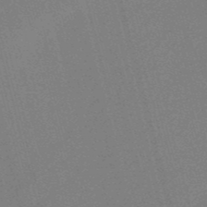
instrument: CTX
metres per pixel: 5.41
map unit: HNb
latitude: -52.3684
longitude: -46.7436
